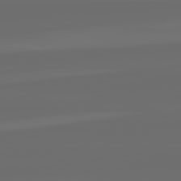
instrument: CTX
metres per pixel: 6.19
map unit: lApd
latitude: 82.3656
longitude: -166.4790
